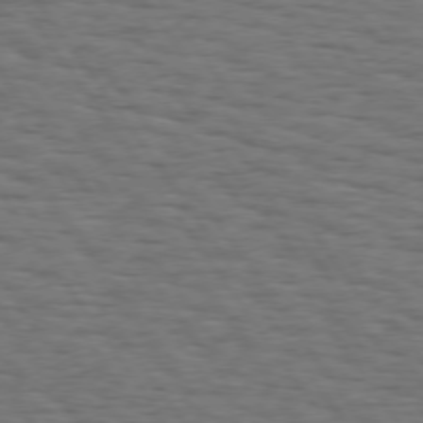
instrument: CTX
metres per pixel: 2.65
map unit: Hpe
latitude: 74.4412
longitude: -132.5735
